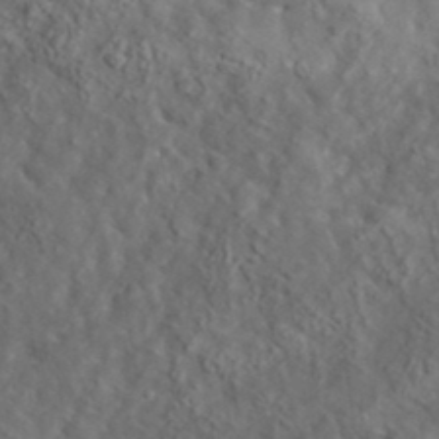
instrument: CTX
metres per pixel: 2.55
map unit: lHvf
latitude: 35.5371
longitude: -86.4601
